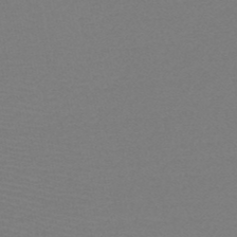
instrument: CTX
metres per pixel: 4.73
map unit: HNb
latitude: -49.4077
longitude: -43.1970
